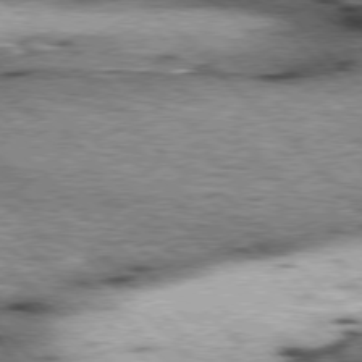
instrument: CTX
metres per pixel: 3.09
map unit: lApd
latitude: 76.8947
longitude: -50.6868
